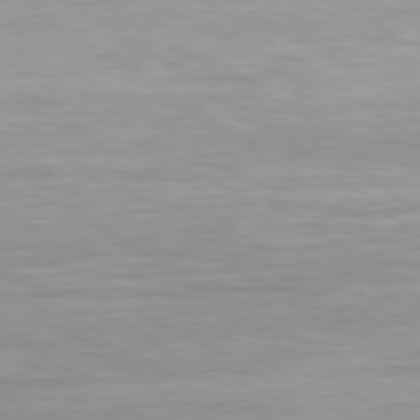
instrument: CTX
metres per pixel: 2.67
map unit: Hpe
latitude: 79.2726
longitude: -130.0255
